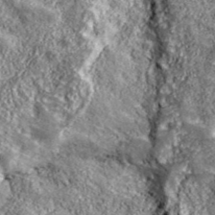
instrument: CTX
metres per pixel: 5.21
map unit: eHh
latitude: 43.3482
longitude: -89.5372
